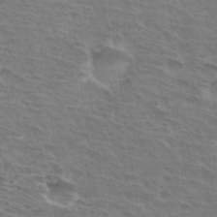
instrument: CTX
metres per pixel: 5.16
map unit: Hto
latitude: 33.0270
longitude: -44.3656
